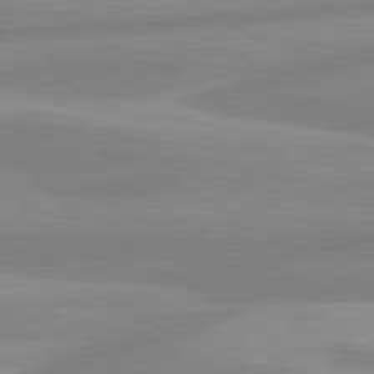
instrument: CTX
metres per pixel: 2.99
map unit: lApd
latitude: 80.6113
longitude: -168.5735
